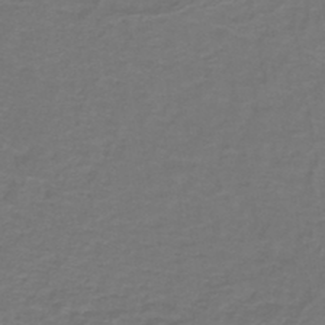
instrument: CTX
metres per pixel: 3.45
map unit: lHb
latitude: -43.6154
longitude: 56.7652
